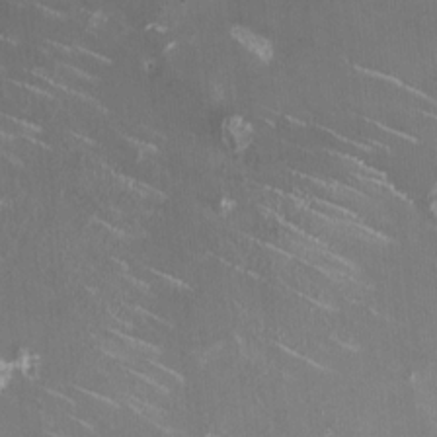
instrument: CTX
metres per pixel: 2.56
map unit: HNhu
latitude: -0.3118
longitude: -2.6679
